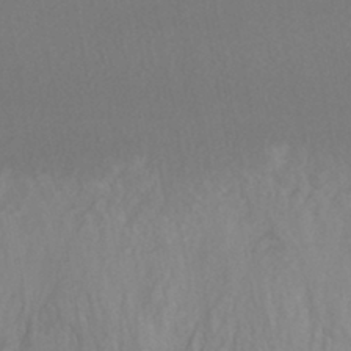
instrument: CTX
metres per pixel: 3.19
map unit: HNhu
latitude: -43.1998
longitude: 94.6329
